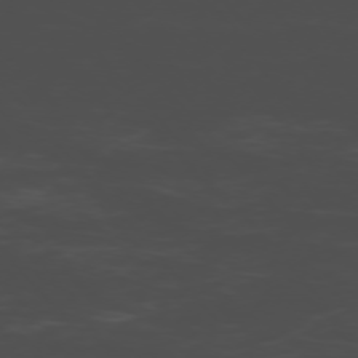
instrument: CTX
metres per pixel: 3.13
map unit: Ap
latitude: -76.6141
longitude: -66.8191
